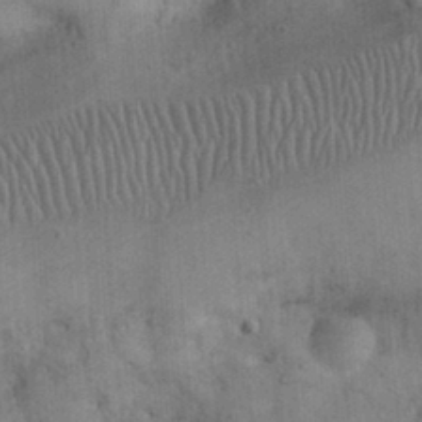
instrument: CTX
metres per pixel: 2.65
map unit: eHh
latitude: 24.9702
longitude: -65.0647
